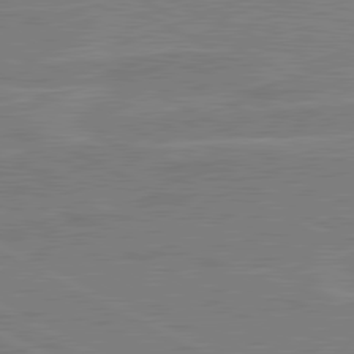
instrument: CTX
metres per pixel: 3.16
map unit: lApd
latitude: 80.7057
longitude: 121.2754
